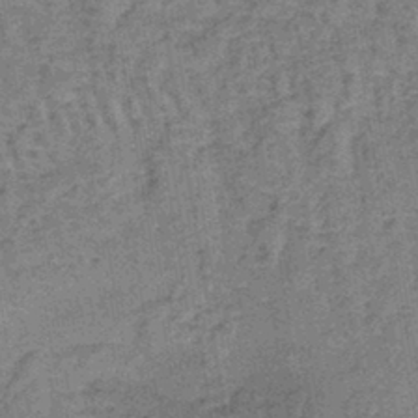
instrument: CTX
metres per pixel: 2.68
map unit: lHb
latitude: -40.5763
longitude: 57.6722
